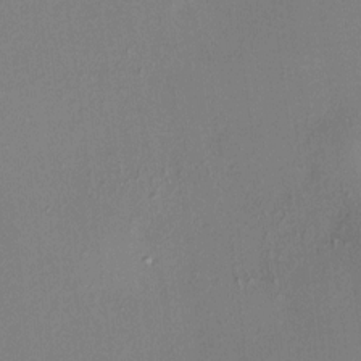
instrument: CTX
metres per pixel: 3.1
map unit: HNhu
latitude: 7.9339
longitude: 14.2929
